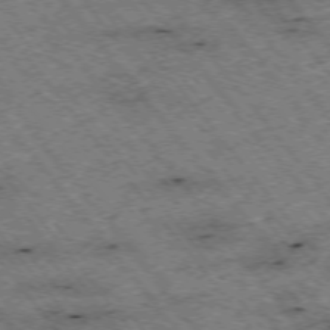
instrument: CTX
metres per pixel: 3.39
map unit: Hpe
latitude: -75.1620
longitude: 5.0486
